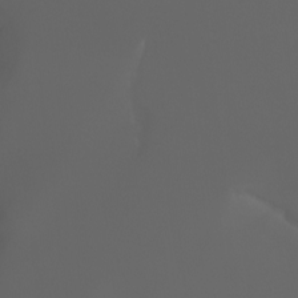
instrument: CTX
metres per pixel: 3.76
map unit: Aa
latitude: -7.1998
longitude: -73.0459
